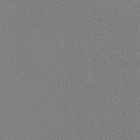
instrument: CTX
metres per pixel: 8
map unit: HNhu
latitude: -2.8407
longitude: -2.1389
